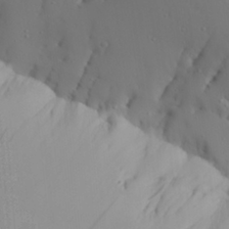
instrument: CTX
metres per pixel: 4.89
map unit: Aa
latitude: 29.7638
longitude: -132.7435
